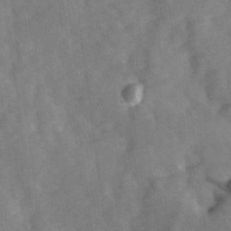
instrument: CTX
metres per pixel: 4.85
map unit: Ave
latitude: 0.9891
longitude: -111.7261
